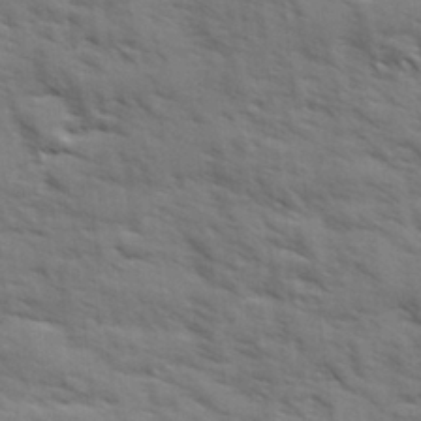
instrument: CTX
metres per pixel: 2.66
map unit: Ave
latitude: 1.6316
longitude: -110.2145
